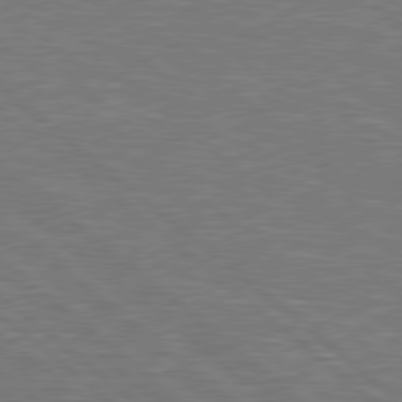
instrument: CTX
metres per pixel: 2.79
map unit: Hpe
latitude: 78.8191
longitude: -152.6113
